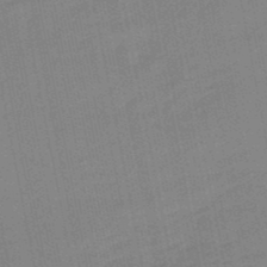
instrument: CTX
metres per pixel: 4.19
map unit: lHb
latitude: -49.1809
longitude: 80.2173
